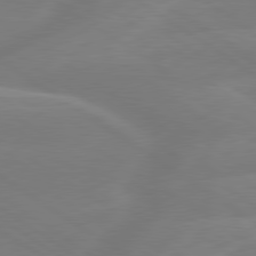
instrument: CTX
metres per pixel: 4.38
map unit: lApd
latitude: 79.5182
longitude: -142.8002
